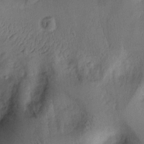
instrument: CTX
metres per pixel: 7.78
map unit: Htu
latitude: 2.2522
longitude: -178.9136
